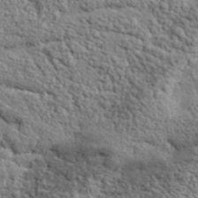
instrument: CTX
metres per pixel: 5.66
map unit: lHvf
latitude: 38.2145
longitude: -90.2711
